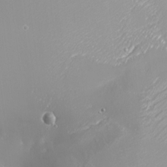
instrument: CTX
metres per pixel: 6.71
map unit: Nhu
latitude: -8.1984
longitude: -91.6316
